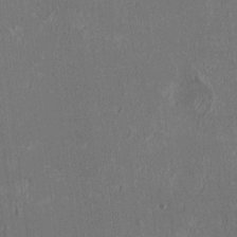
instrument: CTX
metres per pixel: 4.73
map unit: HNhu
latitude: 1.8394
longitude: 0.4629
